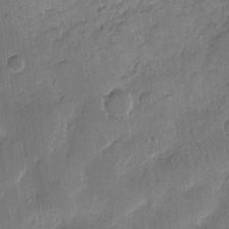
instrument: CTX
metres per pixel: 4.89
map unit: eHh
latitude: 11.6316
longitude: -68.9892
